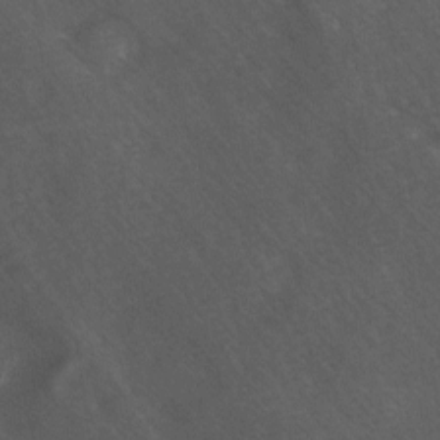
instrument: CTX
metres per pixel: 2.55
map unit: Ave
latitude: 0.9136
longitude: -111.5938
